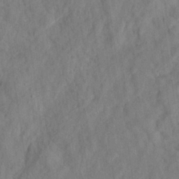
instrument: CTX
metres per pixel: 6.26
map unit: eHh
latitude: 24.6868
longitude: -80.0444
